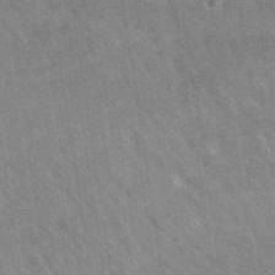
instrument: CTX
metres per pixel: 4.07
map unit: eAb
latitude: 34.6679
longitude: 111.1242
